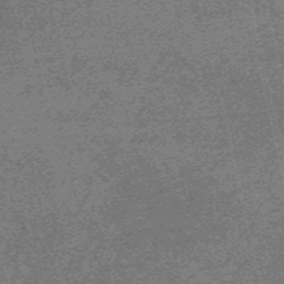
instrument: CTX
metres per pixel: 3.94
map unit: HNb
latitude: -55.5399
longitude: -45.6505
